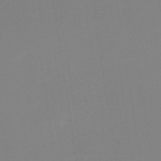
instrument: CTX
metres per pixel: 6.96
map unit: HNb
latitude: -50.2361
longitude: -45.6316
